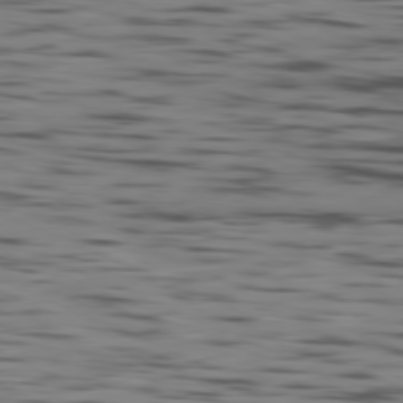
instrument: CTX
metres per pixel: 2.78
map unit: Ap
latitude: -81.3699
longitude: -92.7435
